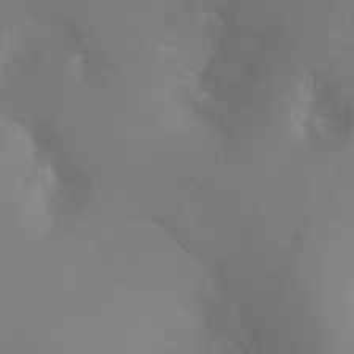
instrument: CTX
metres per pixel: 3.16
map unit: Ht
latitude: -6.7841
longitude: -32.4223
